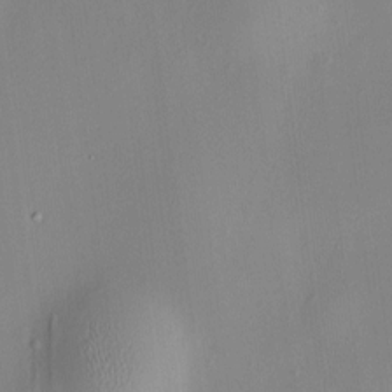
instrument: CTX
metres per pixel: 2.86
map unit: HNhu
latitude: 8.3278
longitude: 13.0864
